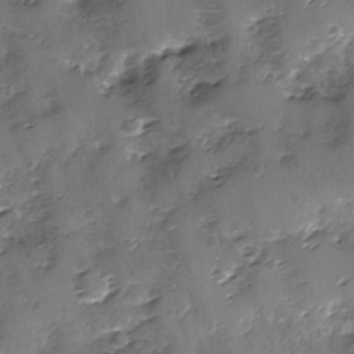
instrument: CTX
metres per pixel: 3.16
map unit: Ave
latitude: -8.8597
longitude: -117.9150
